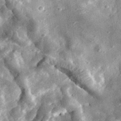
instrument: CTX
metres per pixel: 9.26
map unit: eHh
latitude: 33.8394
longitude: -78.9514
